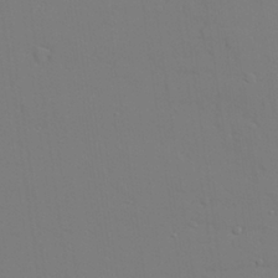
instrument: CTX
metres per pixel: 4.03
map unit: lAvf
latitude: 28.6112
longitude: -108.5734
